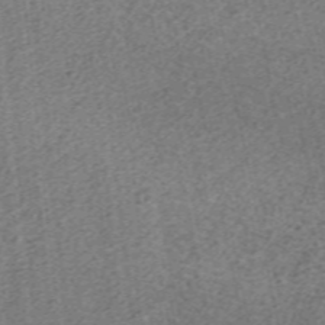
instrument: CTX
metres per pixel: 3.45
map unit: ANa
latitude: 36.9325
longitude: 15.2565
